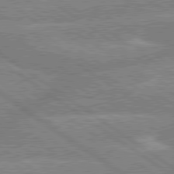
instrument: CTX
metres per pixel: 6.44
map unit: lApd
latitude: 79.5371
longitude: -157.2914
